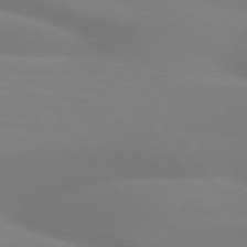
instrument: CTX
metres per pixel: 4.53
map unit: lApd
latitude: 73.8773
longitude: -48.3845
